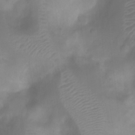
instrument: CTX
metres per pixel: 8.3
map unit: Htu
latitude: 2.8758
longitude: -22.2145
